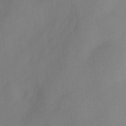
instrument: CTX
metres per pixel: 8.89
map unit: Nve
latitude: -22.5196
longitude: 106.2929
